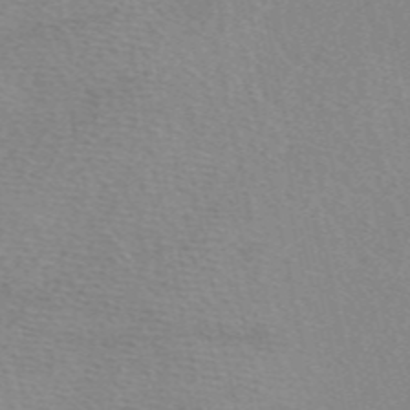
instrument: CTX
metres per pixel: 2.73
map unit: eAb
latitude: 49.1592
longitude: 107.0487
